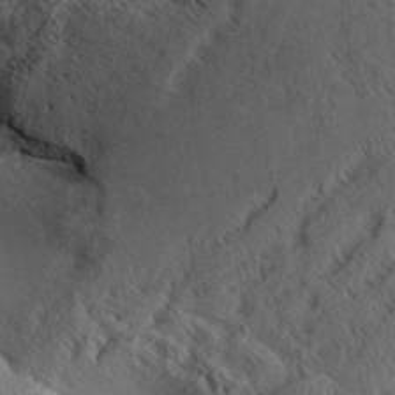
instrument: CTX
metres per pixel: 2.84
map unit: Aa
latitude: 32.6679
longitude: -138.7057
